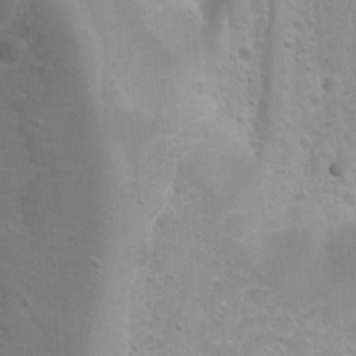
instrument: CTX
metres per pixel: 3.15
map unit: Htu
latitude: -4.1416
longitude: -87.9339
